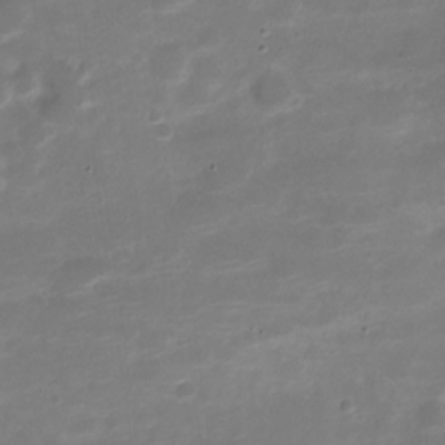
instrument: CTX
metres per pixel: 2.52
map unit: Nve
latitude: -21.1431
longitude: 105.1998
